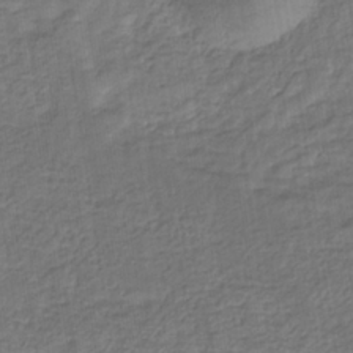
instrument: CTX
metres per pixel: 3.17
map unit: eHb
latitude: -32.6519
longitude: 73.0486
